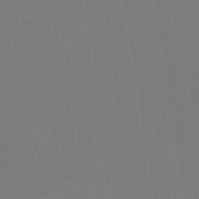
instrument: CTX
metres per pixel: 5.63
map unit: eHb
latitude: -48.9731
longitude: 87.4832
